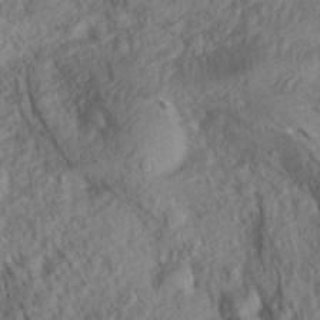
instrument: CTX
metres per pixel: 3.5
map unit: Aa
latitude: 27.1592
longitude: -143.7828
